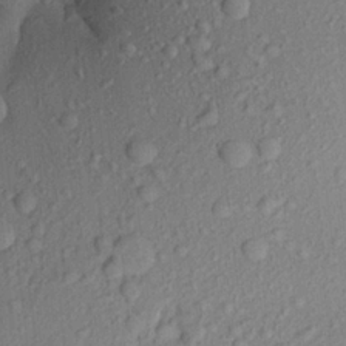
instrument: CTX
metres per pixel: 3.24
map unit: Aa
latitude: 21.5749
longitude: -147.7450
